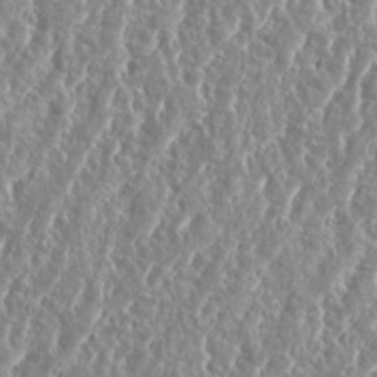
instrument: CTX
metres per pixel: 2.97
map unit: eHh
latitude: 34.8569
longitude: -134.8002
